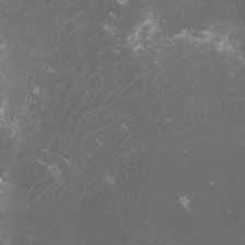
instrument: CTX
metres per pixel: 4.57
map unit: lHvf
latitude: -13.1242
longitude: -101.0648
